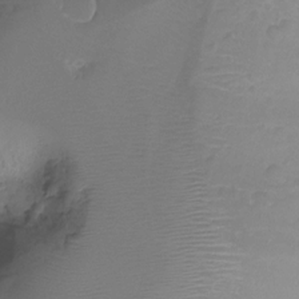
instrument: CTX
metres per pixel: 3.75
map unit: Nhu
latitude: -15.5399
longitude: -26.1011
